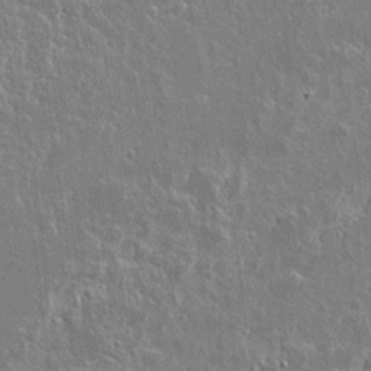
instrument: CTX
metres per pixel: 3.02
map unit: lAvf
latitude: 15.0081
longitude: -128.0444
